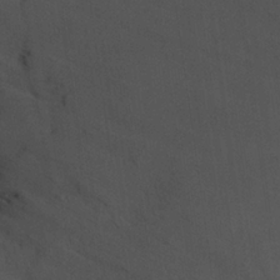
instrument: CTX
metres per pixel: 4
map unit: Aa
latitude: 26.0255
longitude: -131.1215
